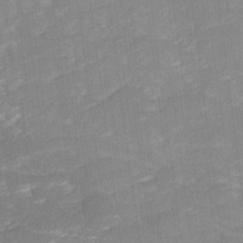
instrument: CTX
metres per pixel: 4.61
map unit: Ave
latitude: 17.1781
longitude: -136.4790
